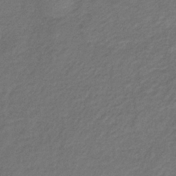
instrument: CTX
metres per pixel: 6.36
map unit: lHb
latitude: -36.1605
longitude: 71.5399
